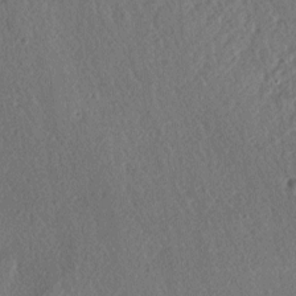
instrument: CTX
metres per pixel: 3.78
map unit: lAa
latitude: -6.0661
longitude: -124.5924
